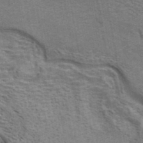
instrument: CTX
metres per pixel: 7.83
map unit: ANa
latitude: 42.2334
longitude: 16.0094
